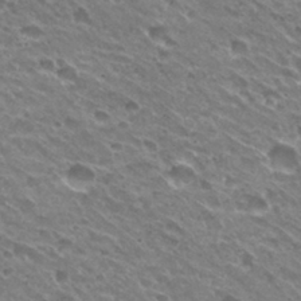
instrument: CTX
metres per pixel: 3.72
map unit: Hto
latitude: 31.2726
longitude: -42.9325
